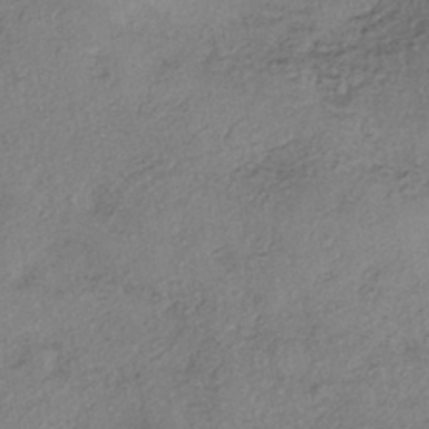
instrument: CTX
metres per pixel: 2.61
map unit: eHh
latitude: -42.0283
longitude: 119.8989
